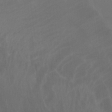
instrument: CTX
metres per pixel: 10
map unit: Aa
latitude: -7.4643
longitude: -78.8002
